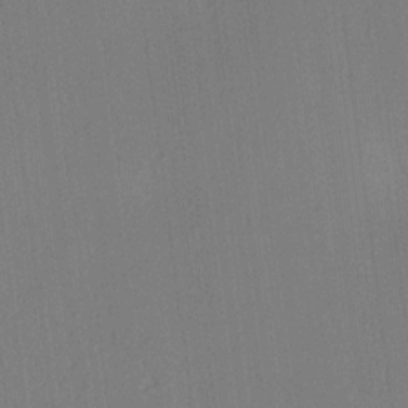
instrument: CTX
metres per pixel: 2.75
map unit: lAa
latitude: 12.8569
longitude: -107.3671
